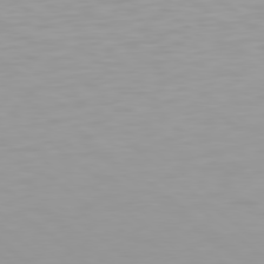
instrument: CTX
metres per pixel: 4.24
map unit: Hpe
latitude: 78.3656
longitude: -169.9150
